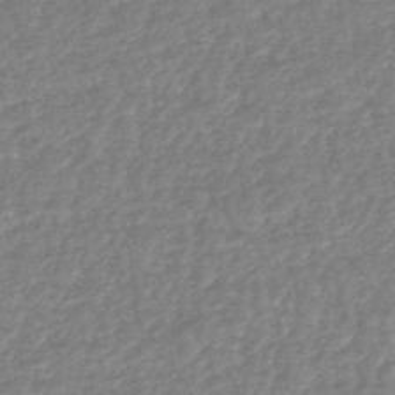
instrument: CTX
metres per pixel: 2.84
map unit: HNhu
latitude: -48.1606
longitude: 96.8219
